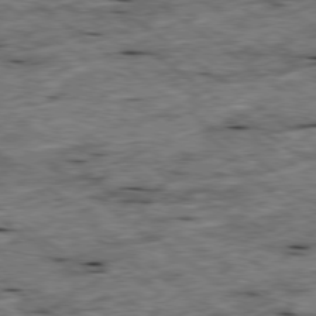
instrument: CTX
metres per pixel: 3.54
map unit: Ap
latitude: -79.3698
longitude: -88.5357
